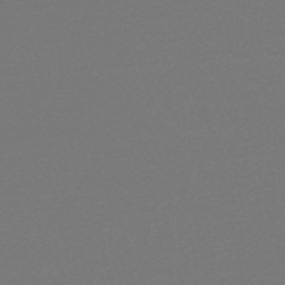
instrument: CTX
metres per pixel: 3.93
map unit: lHb
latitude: -47.0675
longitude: 67.8233
